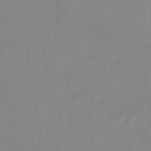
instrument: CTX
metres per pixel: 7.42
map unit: lHb
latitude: -45.1242
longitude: 66.8408
